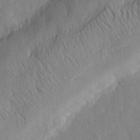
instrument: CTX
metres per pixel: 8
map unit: eHh
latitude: 28.4412
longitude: -76.6868
